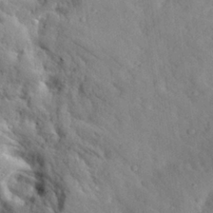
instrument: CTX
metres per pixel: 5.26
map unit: eHh
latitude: 28.6490
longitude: -78.2145
